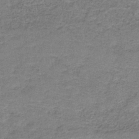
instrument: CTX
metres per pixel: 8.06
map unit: eAb
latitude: -37.7855
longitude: 52.1605
